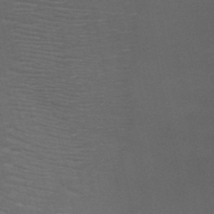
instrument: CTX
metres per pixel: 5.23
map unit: HNb
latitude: -50.9353
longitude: -43.0081
